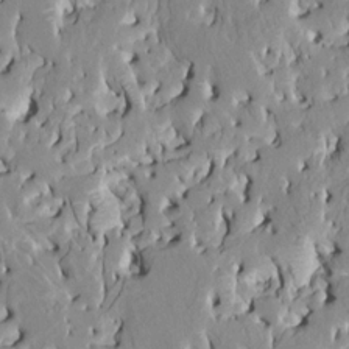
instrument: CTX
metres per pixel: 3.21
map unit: HNhu
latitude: 7.9906
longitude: -2.6490
